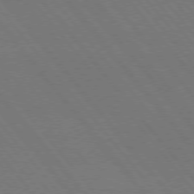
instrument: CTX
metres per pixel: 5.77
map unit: Hpe
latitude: 75.3104
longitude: -138.4790
